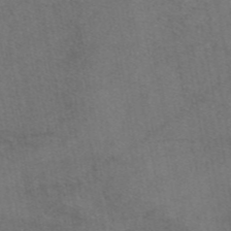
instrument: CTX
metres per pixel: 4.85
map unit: eAb
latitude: 46.7058
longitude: 107.6722
